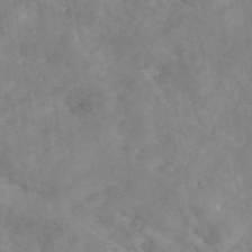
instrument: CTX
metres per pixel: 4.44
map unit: eAb
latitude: 45.8772
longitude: 127.0108
